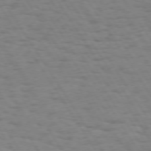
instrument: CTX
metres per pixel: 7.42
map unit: Hpe
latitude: 73.4805
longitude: -140.3278
